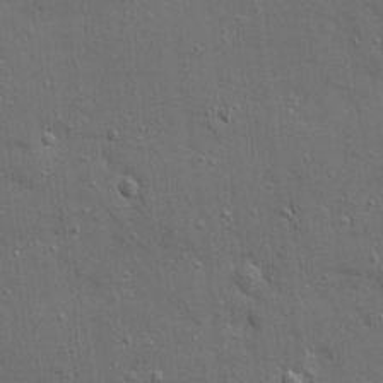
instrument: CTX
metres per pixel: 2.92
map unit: Ave
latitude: 19.3481
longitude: -128.7813
